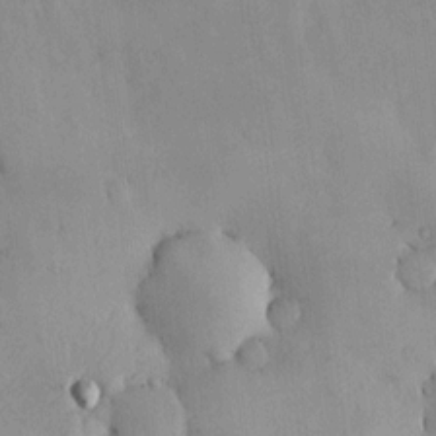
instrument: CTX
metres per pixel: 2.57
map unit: HNhu
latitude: 6.6868
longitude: 14.6897
